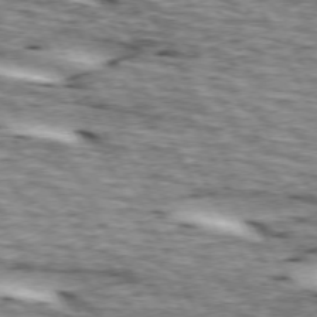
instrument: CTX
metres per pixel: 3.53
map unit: lApd
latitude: 73.1026
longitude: -55.2726
